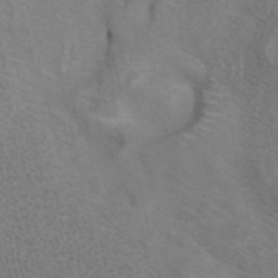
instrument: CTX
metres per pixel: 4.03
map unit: ANa
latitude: 41.9150
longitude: 15.2376
